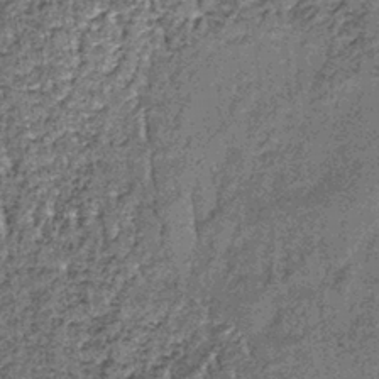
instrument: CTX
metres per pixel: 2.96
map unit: lHb
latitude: -38.5573
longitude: 65.1431
